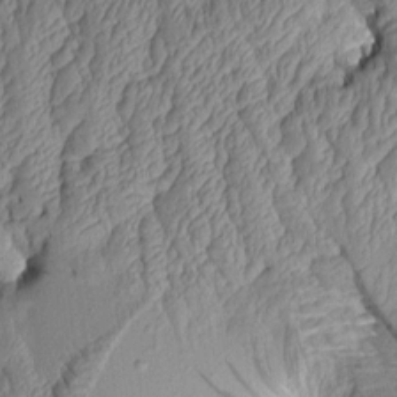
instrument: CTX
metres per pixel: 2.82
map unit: Aa
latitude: 7.2726
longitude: -128.7624
